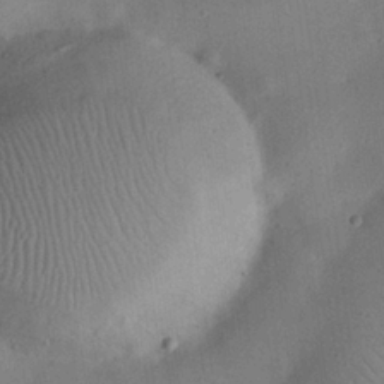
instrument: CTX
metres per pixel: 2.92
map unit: eHh
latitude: 25.4615
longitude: -68.7435
